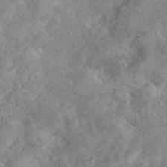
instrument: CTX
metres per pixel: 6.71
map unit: eAb
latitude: 46.2145
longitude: 127.7477
